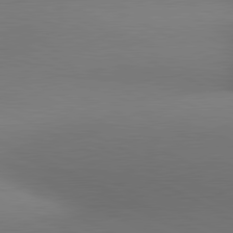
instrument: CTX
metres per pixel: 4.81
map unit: lApd
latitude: 81.0836
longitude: 134.1039
